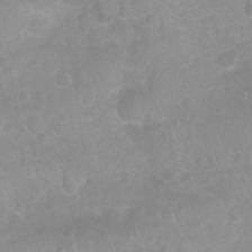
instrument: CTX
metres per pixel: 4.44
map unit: Nhu
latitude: 26.7624
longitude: -63.1403
